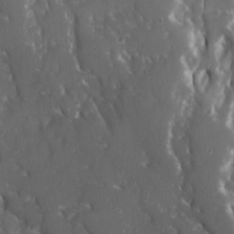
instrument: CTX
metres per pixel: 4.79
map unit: Ave
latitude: 15.8584
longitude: -131.1215
